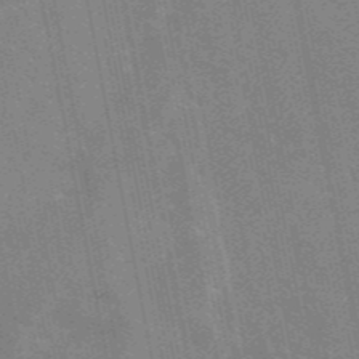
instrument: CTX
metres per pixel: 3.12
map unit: eAb
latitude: 45.7072
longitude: 121.8233
